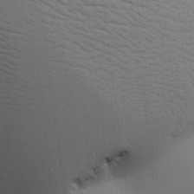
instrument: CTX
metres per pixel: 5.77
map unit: Aa
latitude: 18.5923
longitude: -141.7638
